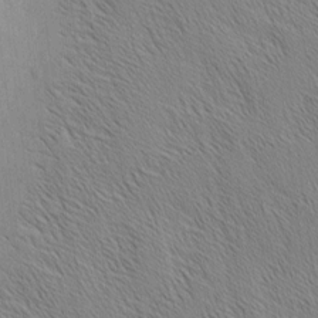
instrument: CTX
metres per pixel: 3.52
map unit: Nhu
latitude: -3.9178
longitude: -151.1214
